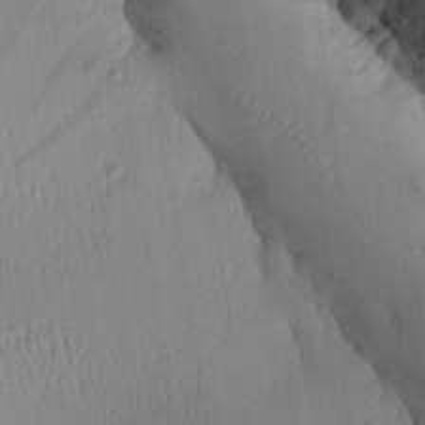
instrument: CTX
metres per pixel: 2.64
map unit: Aa
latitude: 27.9339
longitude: -135.2915
